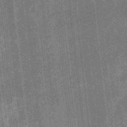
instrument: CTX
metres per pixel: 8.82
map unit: eHb
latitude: -35.1431
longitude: 78.8786
